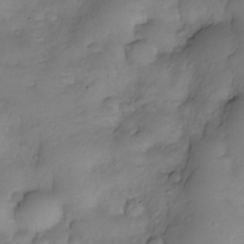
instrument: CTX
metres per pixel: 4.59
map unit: Nhe
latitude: -33.7289
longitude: -142.8569
